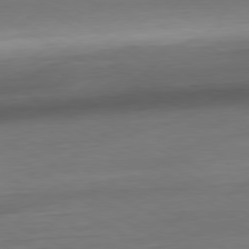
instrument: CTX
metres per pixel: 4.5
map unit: Ap
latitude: -80.8030
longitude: -77.6127
